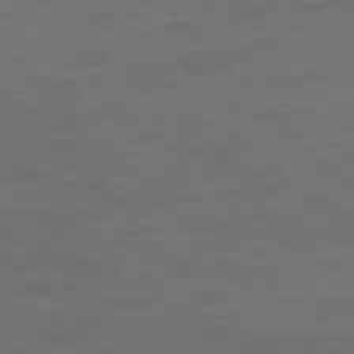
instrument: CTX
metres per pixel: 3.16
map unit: Ap
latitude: -77.3699
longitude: -71.4237
